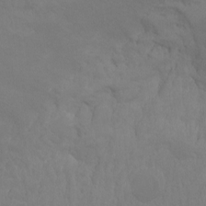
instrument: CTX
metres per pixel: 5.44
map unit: Hto
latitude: -10.3306
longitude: -37.9906
